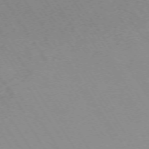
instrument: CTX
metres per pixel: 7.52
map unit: Ap
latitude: -73.3320
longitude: -71.1025
